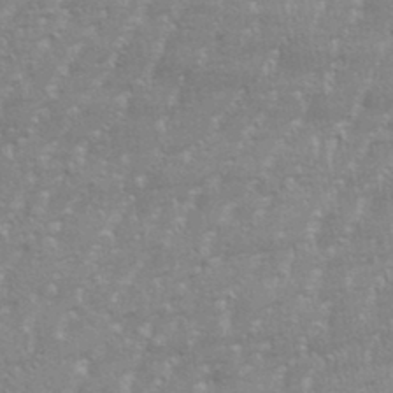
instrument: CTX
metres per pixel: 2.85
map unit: eHh
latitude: 34.4979
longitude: -132.4979
